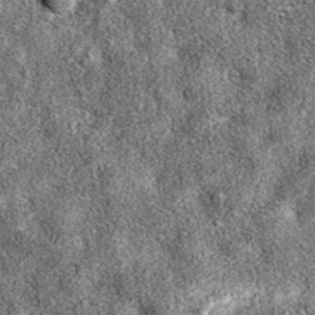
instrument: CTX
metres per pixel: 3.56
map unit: eAb
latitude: 37.4048
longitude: 105.5210
